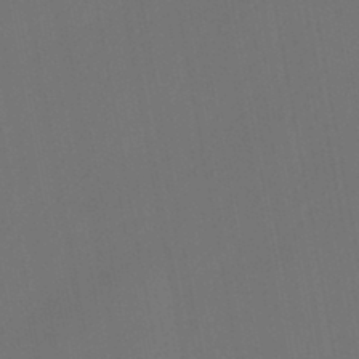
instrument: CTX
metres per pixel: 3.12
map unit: eHb
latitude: -43.8422
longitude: 88.0850
